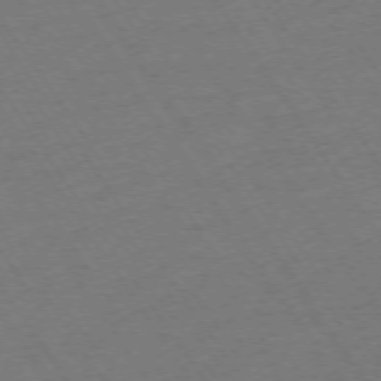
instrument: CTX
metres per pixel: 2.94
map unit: Ap
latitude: -74.0472
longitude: -71.2159
